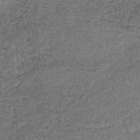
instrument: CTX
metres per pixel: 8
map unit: lHb
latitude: -38.1417
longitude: 65.5966
